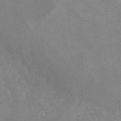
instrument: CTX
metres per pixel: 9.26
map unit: Nhu
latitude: -27.7855
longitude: -58.4034
